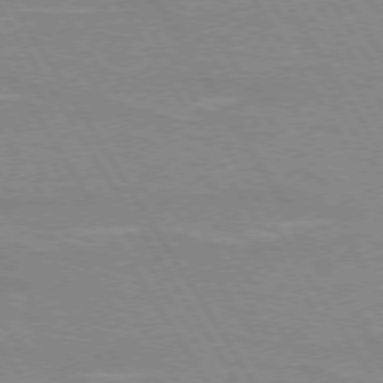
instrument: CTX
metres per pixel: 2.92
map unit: lApd
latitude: 73.2348
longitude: -56.0633
